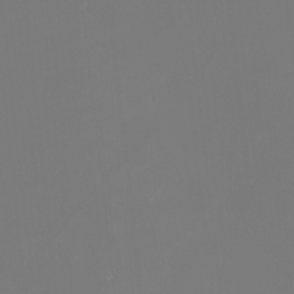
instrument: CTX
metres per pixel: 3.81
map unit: eHh
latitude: -4.9541
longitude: -87.1214
